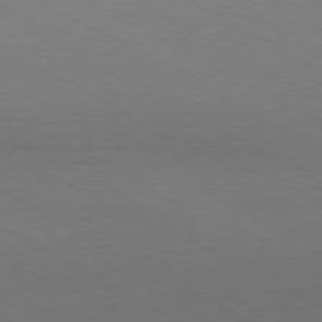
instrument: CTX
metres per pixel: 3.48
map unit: Hpe
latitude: -80.6519
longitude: 17.1620
